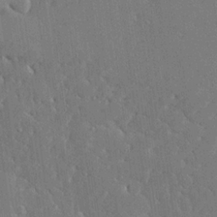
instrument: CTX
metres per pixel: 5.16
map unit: Ave
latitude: 18.0444
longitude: -140.2333
